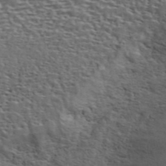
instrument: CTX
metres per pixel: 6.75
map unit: ANa
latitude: 43.2726
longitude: 48.4818
